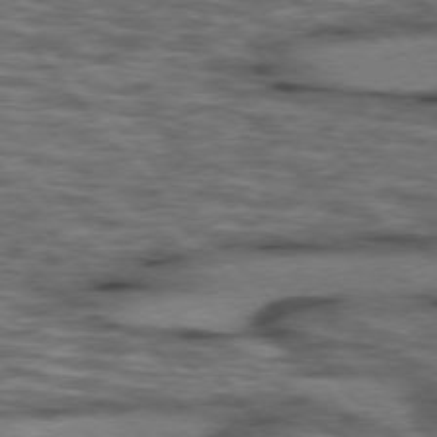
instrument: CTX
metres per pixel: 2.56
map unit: lApd
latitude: 75.9717
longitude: -48.9892
